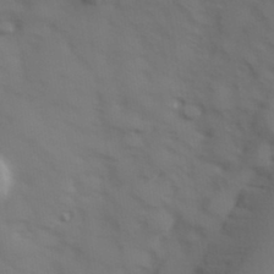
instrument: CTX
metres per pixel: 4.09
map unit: Hve
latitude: 32.7246
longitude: 150.7463
